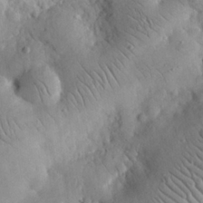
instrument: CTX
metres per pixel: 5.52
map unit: eHh
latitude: 25.7071
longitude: -67.0836
